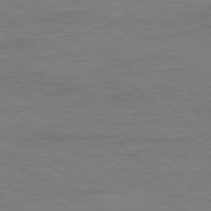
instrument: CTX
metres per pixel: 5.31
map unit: Ap
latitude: -80.4818
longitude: -87.2159
